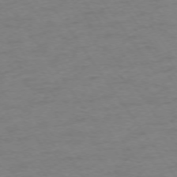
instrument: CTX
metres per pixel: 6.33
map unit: Ap
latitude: -74.7464
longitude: -80.0255
